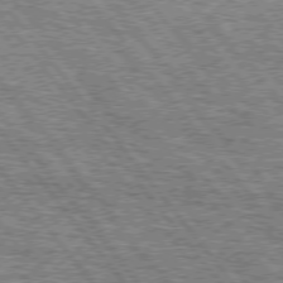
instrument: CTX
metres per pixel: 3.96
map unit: Hpe
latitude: 75.1214
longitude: -156.8946
